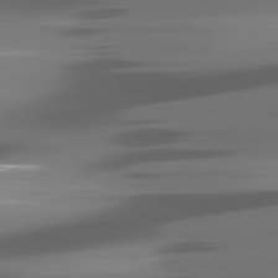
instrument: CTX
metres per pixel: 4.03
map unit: lApd
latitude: 81.3859
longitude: -144.8758
